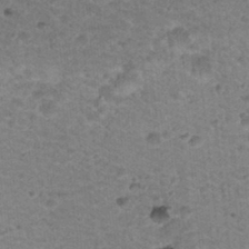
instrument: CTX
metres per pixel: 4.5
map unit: Nhu
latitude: 18.8191
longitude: -32.9514
